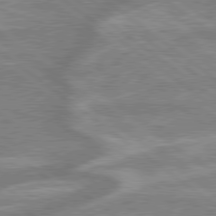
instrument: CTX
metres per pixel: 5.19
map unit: lApd
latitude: 79.3293
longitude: -170.6301
